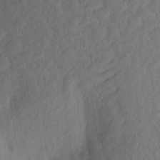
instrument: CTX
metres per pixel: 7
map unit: Aa
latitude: 23.8772
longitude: -147.7072
